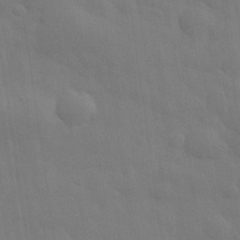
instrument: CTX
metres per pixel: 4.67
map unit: eHh
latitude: 31.7828
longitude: -69.9717
